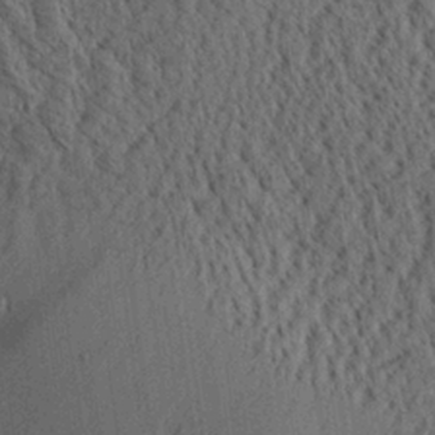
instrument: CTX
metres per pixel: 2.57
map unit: Aa
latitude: 24.9135
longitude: -134.8191
